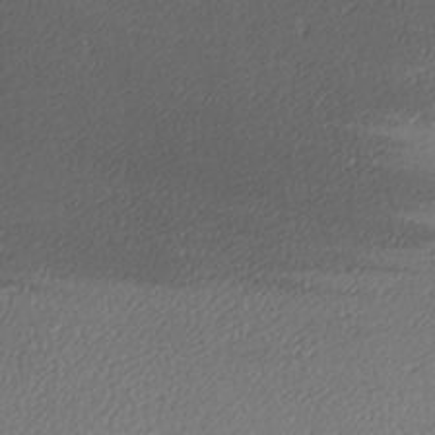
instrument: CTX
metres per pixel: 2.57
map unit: lAa
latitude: -9.8611
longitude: -127.7450
